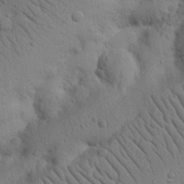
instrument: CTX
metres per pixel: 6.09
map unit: Nhu
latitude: 21.2348
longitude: -74.6302
